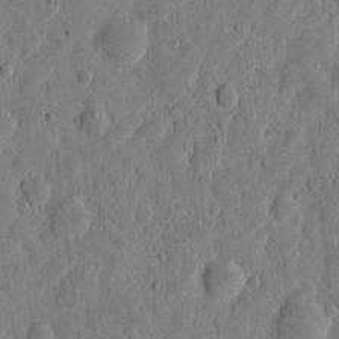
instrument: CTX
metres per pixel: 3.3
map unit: eHh
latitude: 6.1767
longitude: -71.8205
